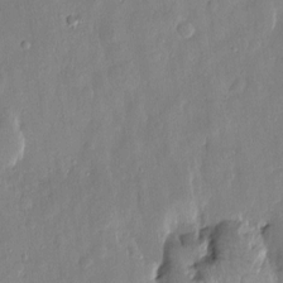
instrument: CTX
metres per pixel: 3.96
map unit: Htu
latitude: -0.1039
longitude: -176.8380
